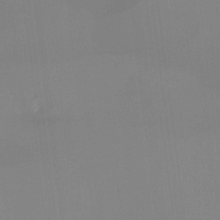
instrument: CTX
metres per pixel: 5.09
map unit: Ht
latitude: -15.0298
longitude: -48.2334
